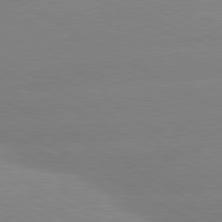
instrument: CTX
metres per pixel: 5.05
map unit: lApd
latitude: 80.2711
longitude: -153.8395
